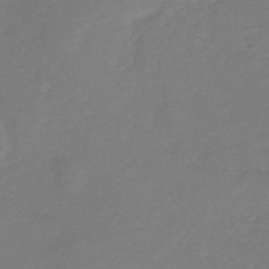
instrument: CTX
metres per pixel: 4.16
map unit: eHb
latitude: -37.0864
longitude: 78.6329
